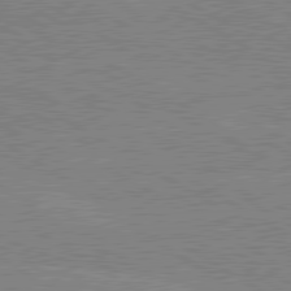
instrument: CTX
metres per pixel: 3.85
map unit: lApd
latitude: 80.4601
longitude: -125.7071
